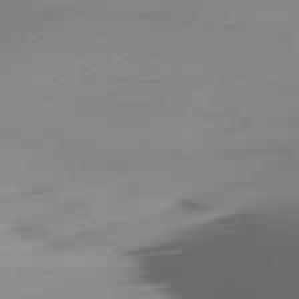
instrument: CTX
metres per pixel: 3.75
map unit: Ap
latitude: -78.7652
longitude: -76.7435
